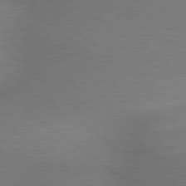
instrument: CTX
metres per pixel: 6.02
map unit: lApd
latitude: 79.5560
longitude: 179.6722
